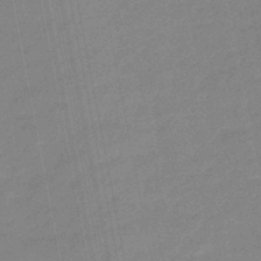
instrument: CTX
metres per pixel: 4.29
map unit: eHb
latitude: -48.0094
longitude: 86.1228
